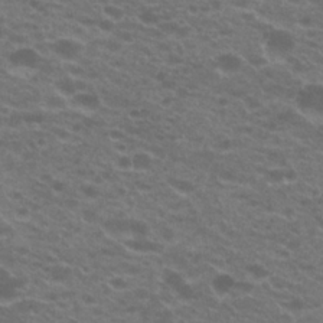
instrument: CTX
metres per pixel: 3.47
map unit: Hto
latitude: 22.0822
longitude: -37.2348
